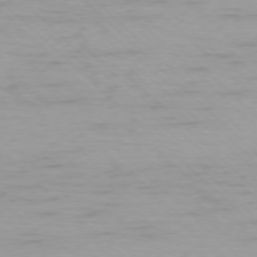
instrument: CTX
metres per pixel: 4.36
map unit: Ap
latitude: -77.3510
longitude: -91.4615
